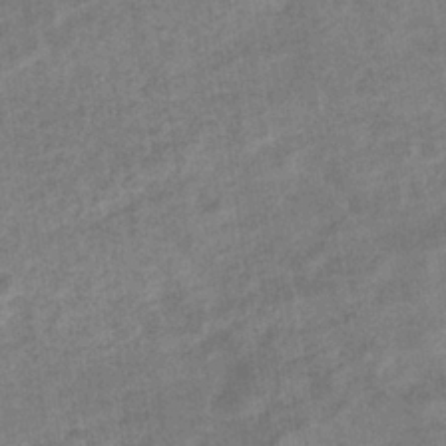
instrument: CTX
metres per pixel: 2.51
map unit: eHb
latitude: -35.3321
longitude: 77.8989
